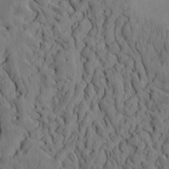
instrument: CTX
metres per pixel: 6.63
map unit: eHh
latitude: -1.2943
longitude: 17.0109
